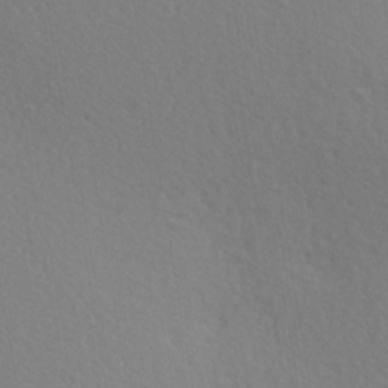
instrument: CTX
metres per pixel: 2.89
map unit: Hve
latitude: 2.8191
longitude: -124.2900
